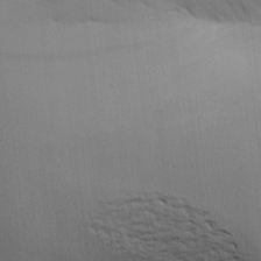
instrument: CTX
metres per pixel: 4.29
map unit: Aa
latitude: 18.3656
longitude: -142.3845
